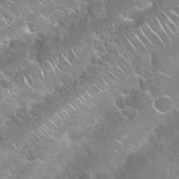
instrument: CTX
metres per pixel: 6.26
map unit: Nhu
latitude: 24.6490
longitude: -60.1766
